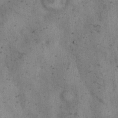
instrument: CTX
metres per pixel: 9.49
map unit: Hto
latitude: 8.2334
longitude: -59.1403
